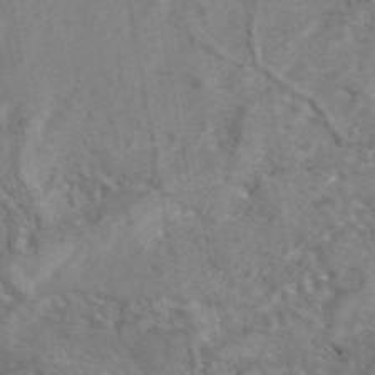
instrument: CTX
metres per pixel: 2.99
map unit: eAb
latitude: 42.8947
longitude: 108.8597
